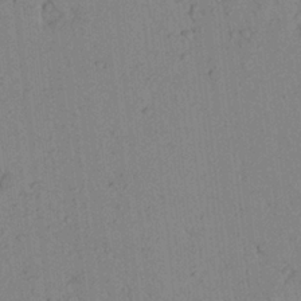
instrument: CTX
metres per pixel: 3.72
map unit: Aa
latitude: 23.2537
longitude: -147.9717
